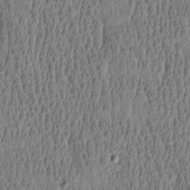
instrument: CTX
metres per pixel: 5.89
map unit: Htu
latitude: -4.5384
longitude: 175.4832
